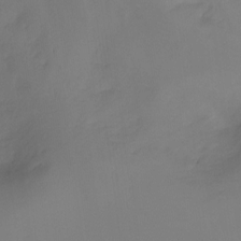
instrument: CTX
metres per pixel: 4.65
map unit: Ht
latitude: -12.0850
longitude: -49.1214
